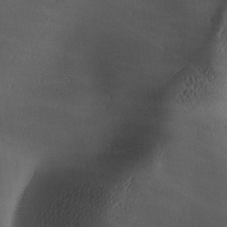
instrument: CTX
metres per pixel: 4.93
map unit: lAa
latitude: -6.3117
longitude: -121.1403
